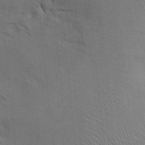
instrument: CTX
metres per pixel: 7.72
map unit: Nhu
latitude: -0.8408
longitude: -14.9892
